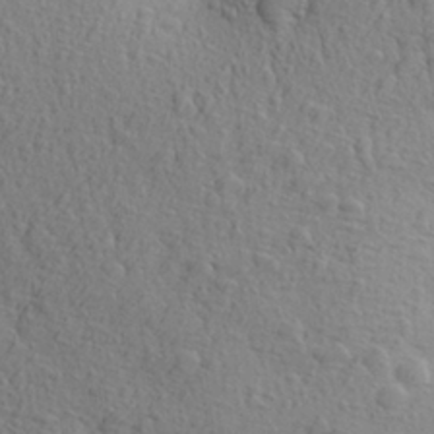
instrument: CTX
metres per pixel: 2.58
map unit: Aa
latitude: 27.0648
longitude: -144.2711
